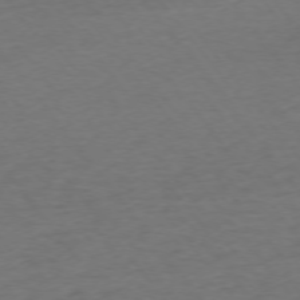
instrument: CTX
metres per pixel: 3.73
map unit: Ap
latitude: -75.6533
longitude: -84.7057
